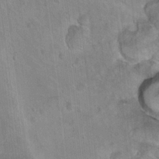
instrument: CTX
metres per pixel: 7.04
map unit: Hto
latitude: 12.4412
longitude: -36.0255
